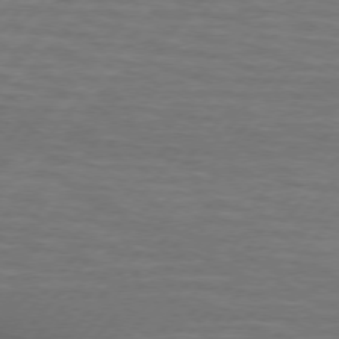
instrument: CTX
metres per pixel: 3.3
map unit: lApd
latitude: 74.8191
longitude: -55.6883
